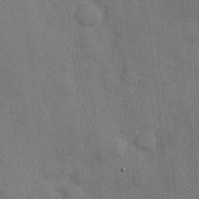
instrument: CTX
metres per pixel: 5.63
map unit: Hve
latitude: 19.2537
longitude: 151.2943
